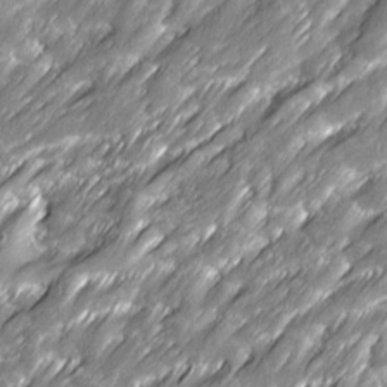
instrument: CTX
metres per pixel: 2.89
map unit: Ave
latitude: 16.5546
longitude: -135.5560
